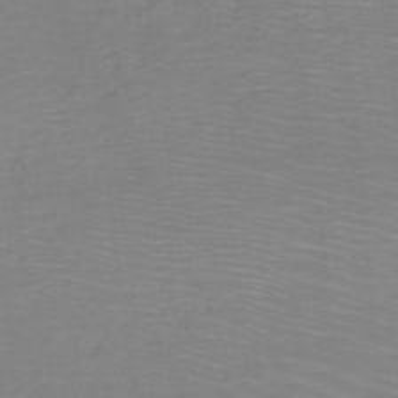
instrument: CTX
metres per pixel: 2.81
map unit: HNb
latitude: -48.4440
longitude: -45.6694
